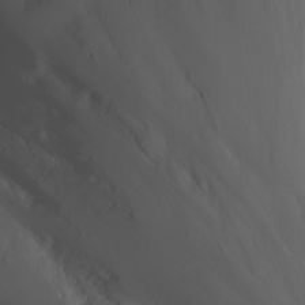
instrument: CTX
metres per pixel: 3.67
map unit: Nhu
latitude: -4.7652
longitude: -74.8191
